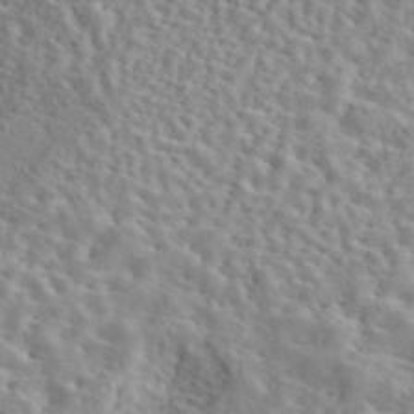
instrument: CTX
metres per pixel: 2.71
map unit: eAb
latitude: 44.1200
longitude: 117.3698
